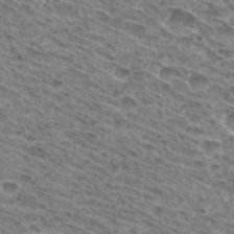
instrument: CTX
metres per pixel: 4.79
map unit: Hto
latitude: 31.7639
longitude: -46.8002
